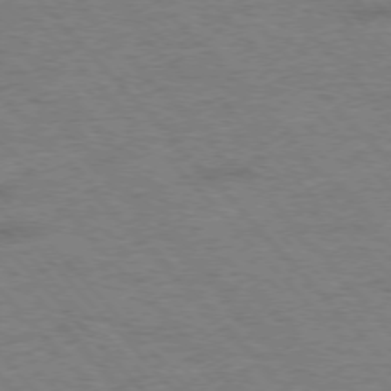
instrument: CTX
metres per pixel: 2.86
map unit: Hpe
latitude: -76.5385
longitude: -14.0444
